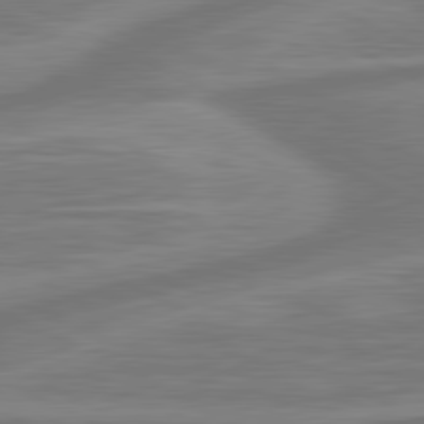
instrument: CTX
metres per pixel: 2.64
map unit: lApd
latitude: 81.2726
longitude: -174.5546
